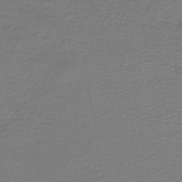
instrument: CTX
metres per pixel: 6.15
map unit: lHb
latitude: -43.1809
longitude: 56.7463
